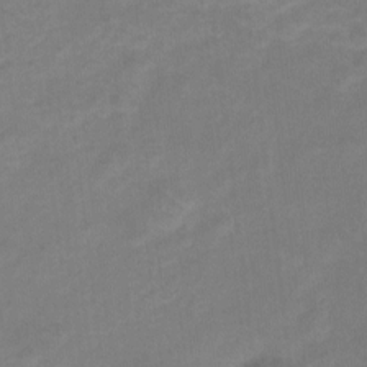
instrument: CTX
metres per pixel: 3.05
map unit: Hto
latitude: 5.4993
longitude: -32.7435
